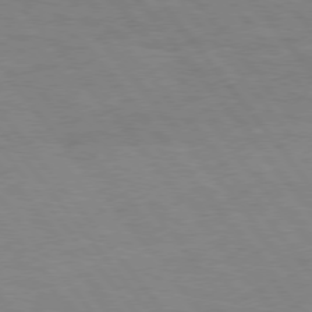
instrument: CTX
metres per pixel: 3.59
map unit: Hpe
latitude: 75.3482
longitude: -141.4615
